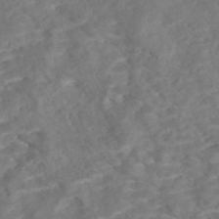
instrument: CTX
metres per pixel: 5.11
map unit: Nhe
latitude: -48.0472
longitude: -172.2144
